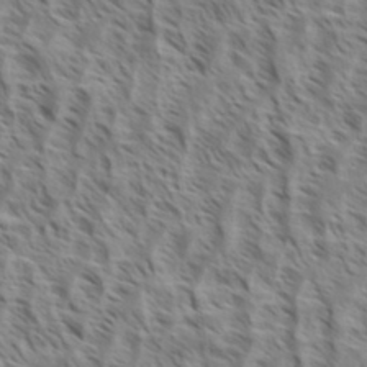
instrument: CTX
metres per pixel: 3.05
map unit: eHh
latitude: 34.8191
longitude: -139.0269
